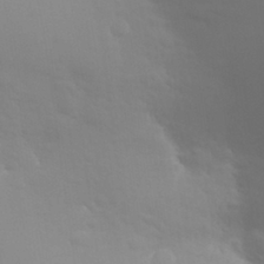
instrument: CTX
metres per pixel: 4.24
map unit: Nhu
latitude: 26.4979
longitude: -57.1403
